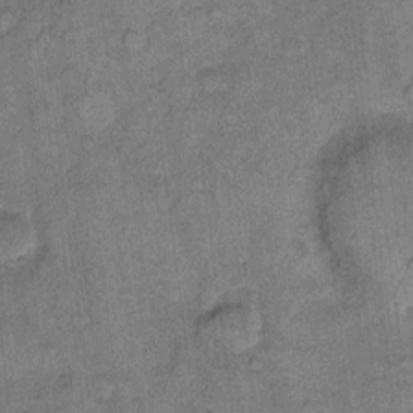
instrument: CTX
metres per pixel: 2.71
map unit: eHh
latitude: 10.9325
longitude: -63.6127
